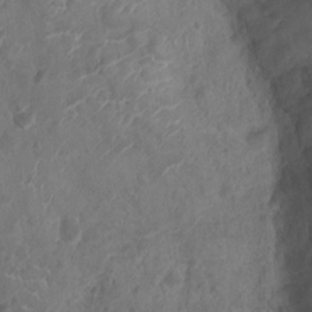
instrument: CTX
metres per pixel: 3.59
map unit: Ht
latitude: -9.4832
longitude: -21.3104
